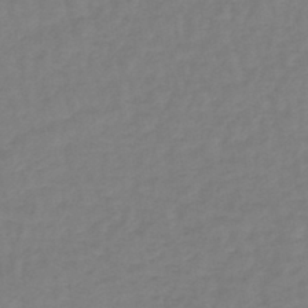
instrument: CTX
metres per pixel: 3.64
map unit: lHb
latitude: -44.5952
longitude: 66.1984
